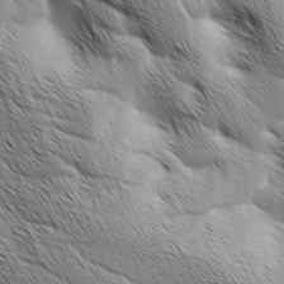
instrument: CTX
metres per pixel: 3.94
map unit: Ave
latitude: 1.3481
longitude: -114.5167
